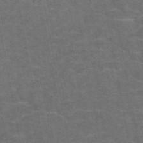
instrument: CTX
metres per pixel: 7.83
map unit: eAb
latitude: 47.9717
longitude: 105.5021
